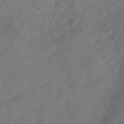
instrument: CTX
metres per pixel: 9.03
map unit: Hve
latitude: -33.2754
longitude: 90.8030
